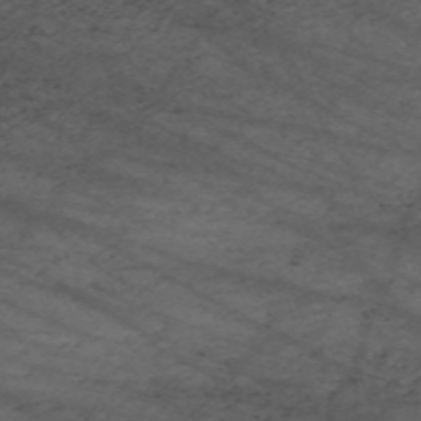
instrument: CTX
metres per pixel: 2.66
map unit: Nve
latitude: -59.8611
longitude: 61.8989
